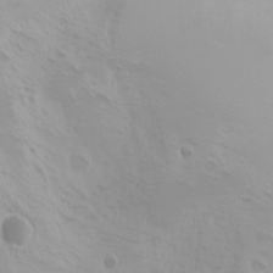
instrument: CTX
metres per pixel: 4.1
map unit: Nhu
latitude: -0.2551
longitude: -75.6316
